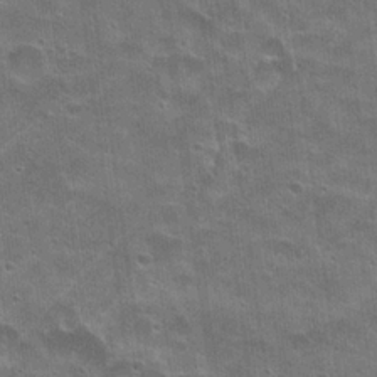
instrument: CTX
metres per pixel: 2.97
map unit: Hto
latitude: 22.1389
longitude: -43.0270
